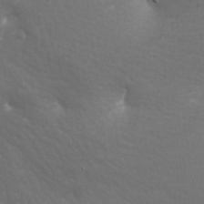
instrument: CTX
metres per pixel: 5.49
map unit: lAa
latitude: -8.9164
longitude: -125.7260
